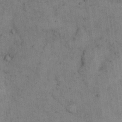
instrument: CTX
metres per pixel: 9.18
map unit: eHh
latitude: 15.1026
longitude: -62.9703
